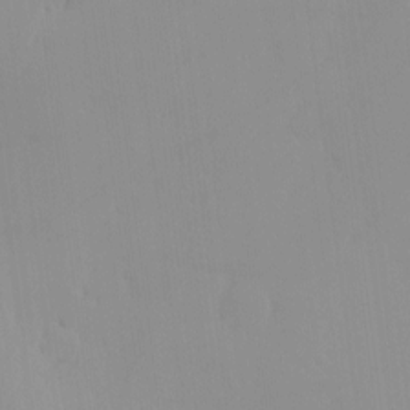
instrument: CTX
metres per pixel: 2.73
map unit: eHh
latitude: -4.0661
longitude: 15.7478
